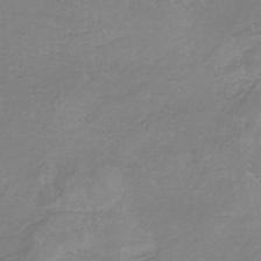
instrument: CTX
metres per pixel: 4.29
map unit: HNb
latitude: -35.3888
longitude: 56.0850
